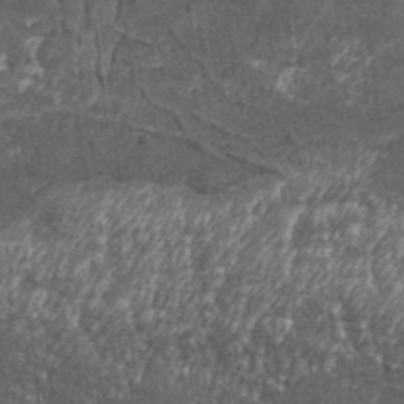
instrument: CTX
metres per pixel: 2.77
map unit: Aa
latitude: 34.0444
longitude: -135.5938
